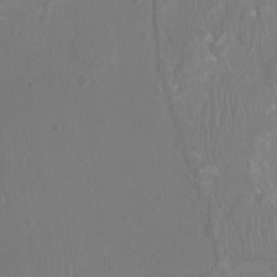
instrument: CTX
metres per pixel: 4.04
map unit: Ht
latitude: -1.7289
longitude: -18.3278
